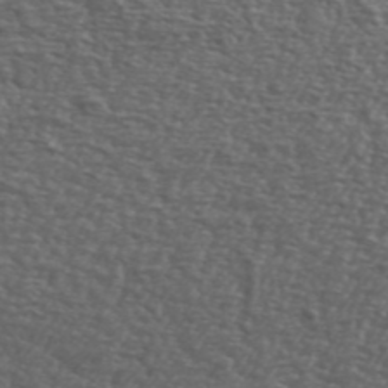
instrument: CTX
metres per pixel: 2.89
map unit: lHvf
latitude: 41.8016
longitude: -88.3468
